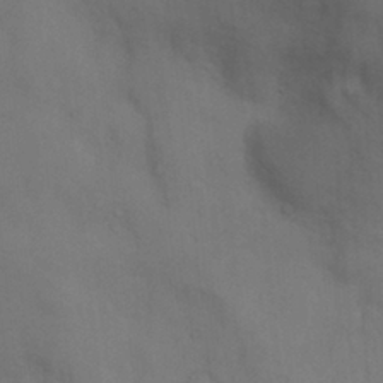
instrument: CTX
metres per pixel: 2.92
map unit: Nhu
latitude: 8.2523
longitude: -24.5167
